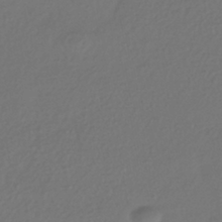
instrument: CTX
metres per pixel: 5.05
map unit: HNhu
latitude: -42.6707
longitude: 96.7652
